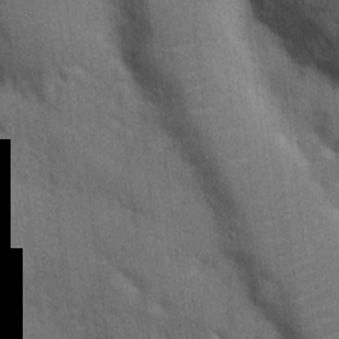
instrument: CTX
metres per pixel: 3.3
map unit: Hve
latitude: 19.5749
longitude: 151.5021
